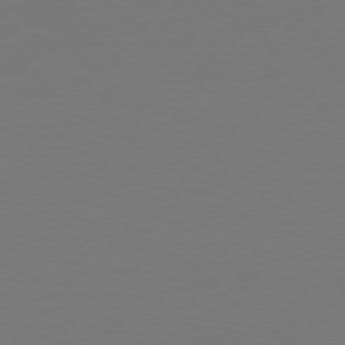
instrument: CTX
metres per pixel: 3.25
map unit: Hpe
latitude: 74.6868
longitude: -123.9339
